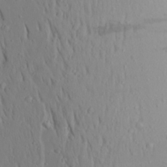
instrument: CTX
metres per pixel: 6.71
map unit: Aa
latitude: 18.2900
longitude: -148.0255
